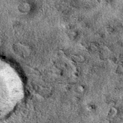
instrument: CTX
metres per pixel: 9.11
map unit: eAb
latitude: 38.7624
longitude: 111.1242
